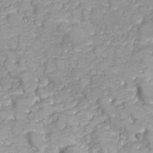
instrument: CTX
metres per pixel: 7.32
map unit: Nhu
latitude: 23.2537
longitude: -60.4034
